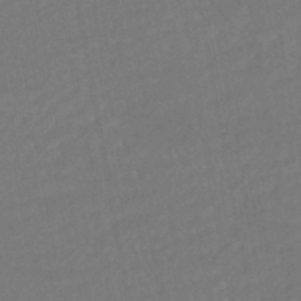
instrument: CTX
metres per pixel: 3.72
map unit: HNhu
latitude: -45.3132
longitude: 104.1983
